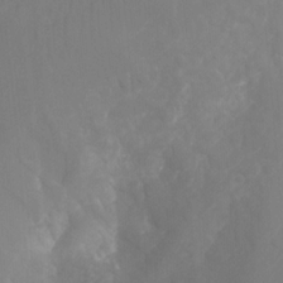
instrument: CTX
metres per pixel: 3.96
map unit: Nhu
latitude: -12.6519
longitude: -64.8191
